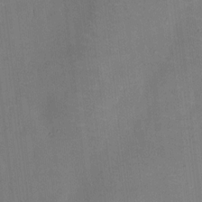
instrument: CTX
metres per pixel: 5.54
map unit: eHh
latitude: 5.8016
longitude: -69.3671
